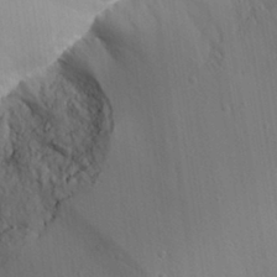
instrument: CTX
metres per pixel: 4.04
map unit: Aa
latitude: 31.1215
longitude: -140.6868
